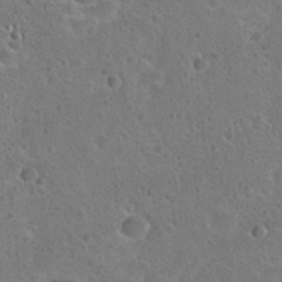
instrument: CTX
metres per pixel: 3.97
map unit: Hto
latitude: 23.5371
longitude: -48.6490
